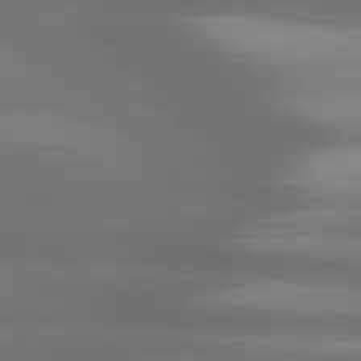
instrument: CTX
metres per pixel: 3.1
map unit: lApd
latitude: 80.2900
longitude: -138.6679
